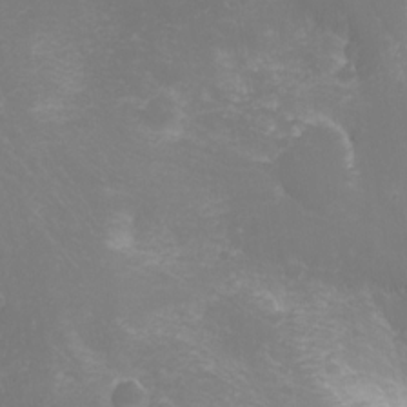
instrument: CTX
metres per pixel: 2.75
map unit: Nhu
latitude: -1.6722
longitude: -74.8758
